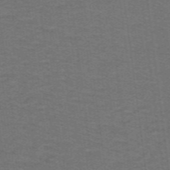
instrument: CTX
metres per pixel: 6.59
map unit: lHb
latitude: -42.7841
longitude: 54.3684
